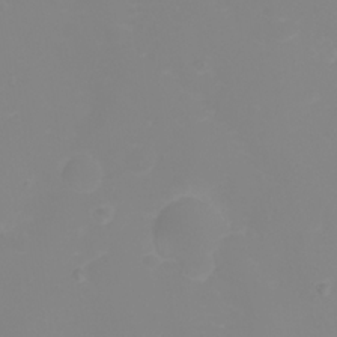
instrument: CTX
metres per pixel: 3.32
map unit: eHh
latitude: 22.0255
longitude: -64.5357
